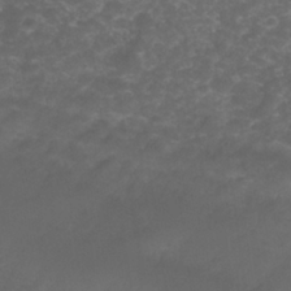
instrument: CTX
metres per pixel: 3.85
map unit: Nhu
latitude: 28.3278
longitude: -55.6883
